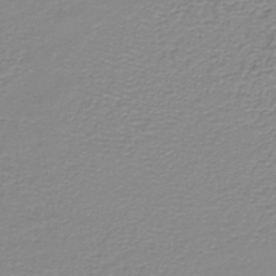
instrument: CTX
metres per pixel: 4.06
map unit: lHb
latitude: -40.2739
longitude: 60.9731
